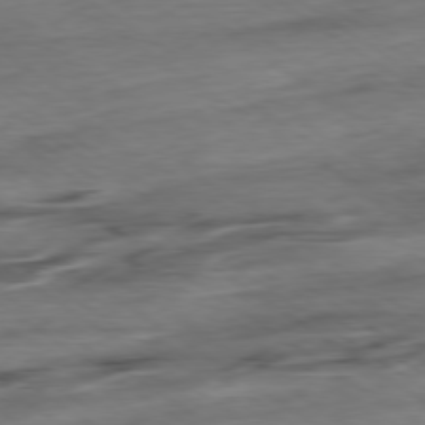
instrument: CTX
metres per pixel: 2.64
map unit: Hpe
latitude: -78.9919
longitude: -16.7246
